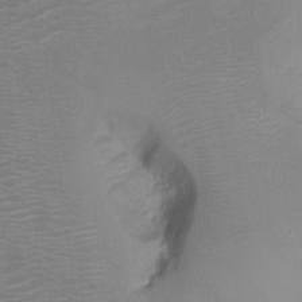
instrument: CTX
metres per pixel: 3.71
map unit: Nhu
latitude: -17.1431
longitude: -48.1200
